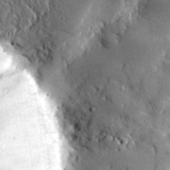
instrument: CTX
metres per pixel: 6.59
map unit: lHvf
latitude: 33.3671
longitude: -87.0647
